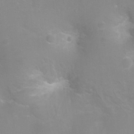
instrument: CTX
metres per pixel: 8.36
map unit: Ht
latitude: -3.0864
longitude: -25.5749
